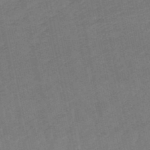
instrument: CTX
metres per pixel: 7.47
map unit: lHb
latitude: -50.1795
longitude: 80.4629
